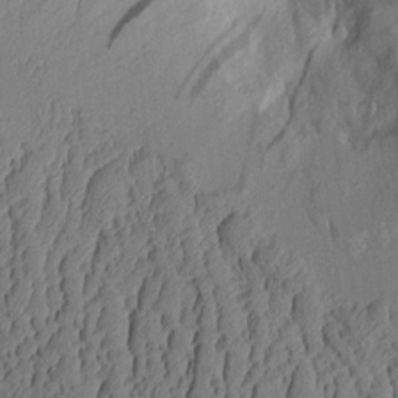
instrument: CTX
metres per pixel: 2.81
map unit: Aa
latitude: 9.2537
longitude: -127.7828
